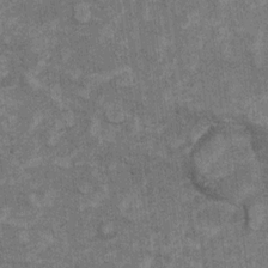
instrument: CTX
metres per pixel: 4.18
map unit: Hto
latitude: 8.1956
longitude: -36.1578
